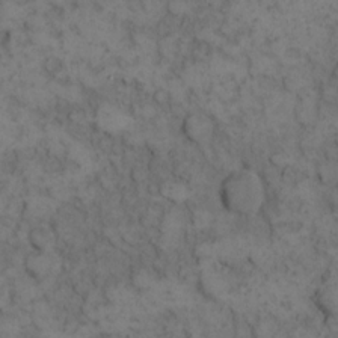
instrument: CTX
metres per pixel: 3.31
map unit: eHh
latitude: 13.2348
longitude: -64.5924
